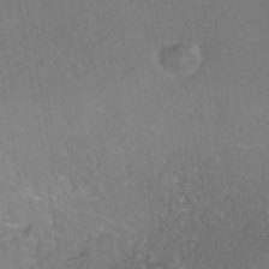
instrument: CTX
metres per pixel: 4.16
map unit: HNhu
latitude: -40.4440
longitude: 102.2740
